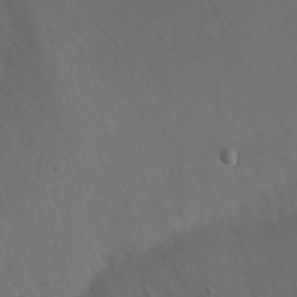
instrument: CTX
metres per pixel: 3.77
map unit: Nhu
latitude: -7.0486
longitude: -81.3859
